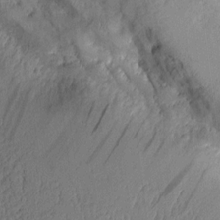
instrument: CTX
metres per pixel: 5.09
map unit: Aa
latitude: 9.6127
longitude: -127.8395
